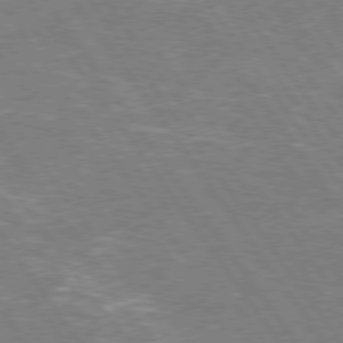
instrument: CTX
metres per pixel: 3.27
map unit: Hpe
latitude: 75.3671
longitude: -142.2334
